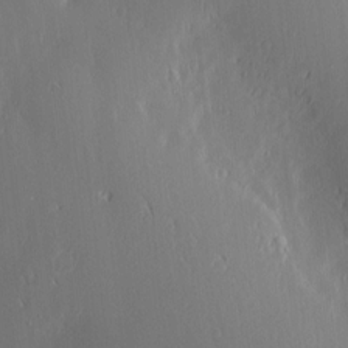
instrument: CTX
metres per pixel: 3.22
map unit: Nve
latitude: -7.4265
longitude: 173.2376
